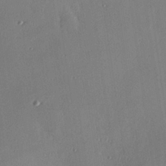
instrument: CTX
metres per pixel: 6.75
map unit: Hve
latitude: 25.1592
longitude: -91.0458
